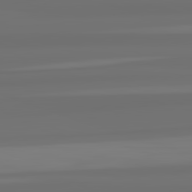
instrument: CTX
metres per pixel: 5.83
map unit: lApd
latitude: 82.4790
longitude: -177.7449
